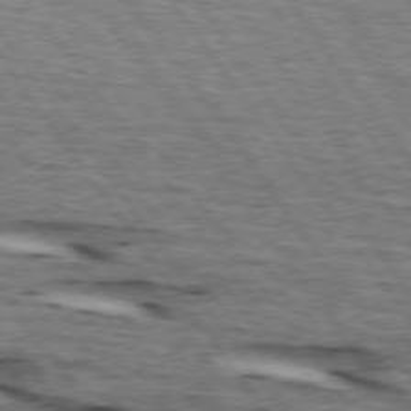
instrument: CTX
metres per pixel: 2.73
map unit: lApd
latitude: 74.4034
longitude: -73.8395
